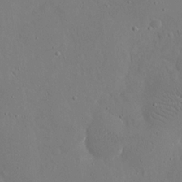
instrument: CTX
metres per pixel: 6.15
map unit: eHh
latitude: 17.2159
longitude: -70.0444
